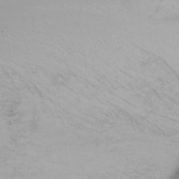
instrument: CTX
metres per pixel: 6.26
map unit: Nhu
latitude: -0.1039
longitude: -79.3104
